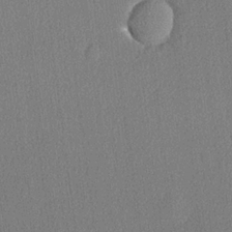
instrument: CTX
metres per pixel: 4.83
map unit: lHvf
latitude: 21.4427
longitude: 140.8408
